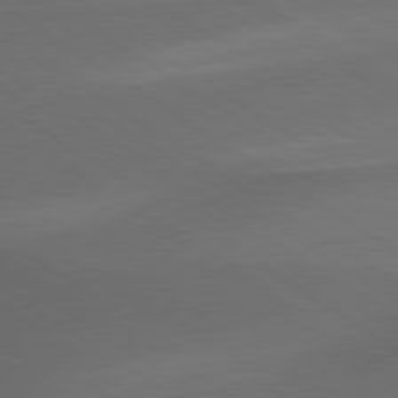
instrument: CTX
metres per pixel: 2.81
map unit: lApd
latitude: 79.8017
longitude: -176.1955
